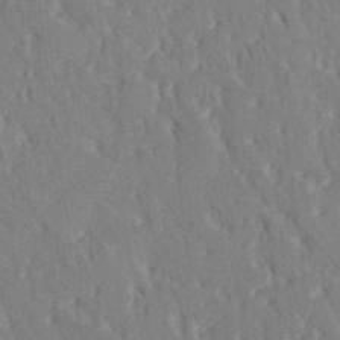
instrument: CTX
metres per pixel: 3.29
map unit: HNhu
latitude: 4.8569
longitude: 10.4629
